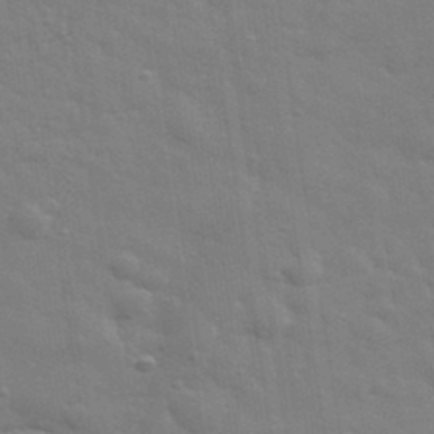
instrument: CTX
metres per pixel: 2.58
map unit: eHh
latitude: 34.9891
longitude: -81.0080
